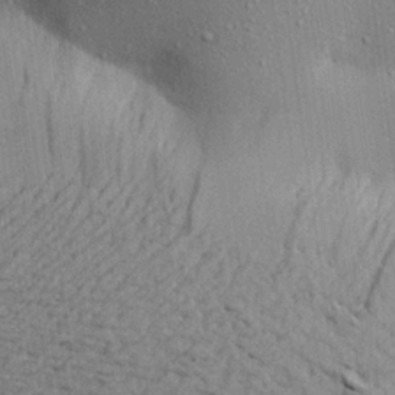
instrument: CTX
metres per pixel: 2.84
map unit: Aa
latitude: 22.3845
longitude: -144.6679
